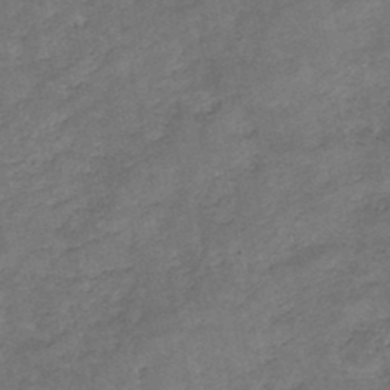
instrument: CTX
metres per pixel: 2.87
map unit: HNb
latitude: -45.6911
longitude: -36.1200
